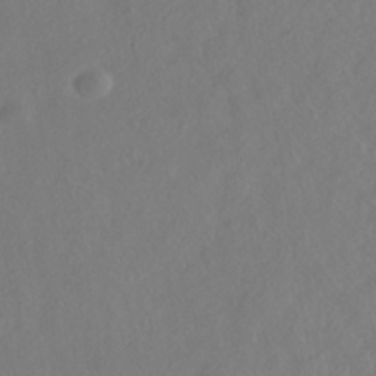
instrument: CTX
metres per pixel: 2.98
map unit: HNhu
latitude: -40.1795
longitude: 104.9164
